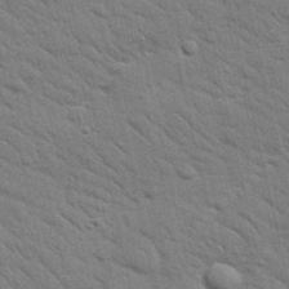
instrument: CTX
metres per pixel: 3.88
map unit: Nhu
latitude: 24.1011
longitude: -73.6883
